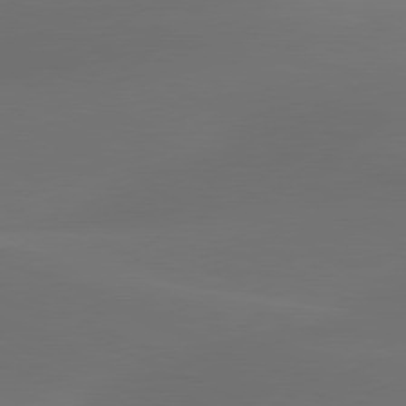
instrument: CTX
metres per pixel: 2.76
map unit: lApd
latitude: 80.5357
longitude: -83.5182
